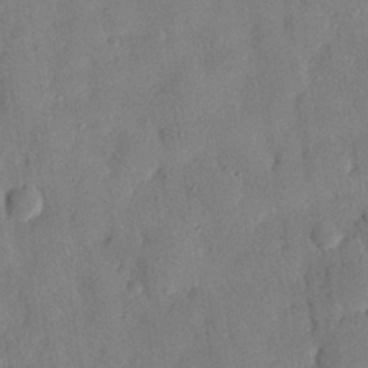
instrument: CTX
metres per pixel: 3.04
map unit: eHh
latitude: 28.0822
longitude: -77.1592
